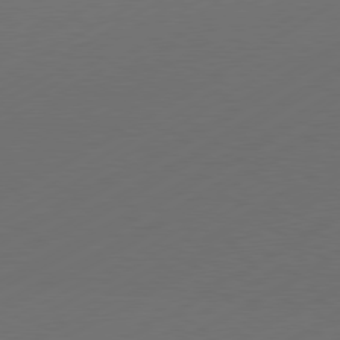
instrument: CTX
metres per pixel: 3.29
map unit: Hpe
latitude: -80.7463
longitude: 15.6155
